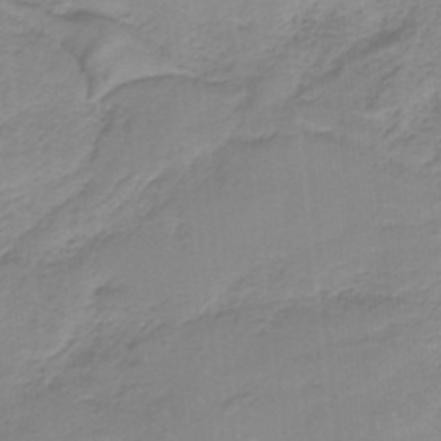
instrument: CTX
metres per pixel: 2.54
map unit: HNb
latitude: -36.5951
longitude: 55.6344
